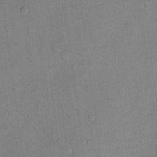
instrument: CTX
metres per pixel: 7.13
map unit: Hto
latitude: 11.1970
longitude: -58.7435
